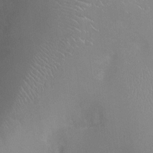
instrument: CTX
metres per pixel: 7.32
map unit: Ht
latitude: -4.0283
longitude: -15.8773
